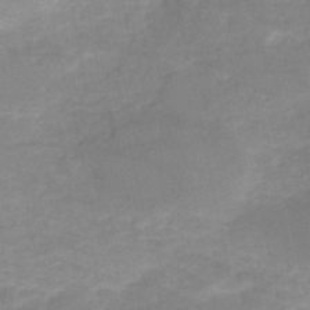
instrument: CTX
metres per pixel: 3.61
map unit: HNb
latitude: -50.3684
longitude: -39.5749
